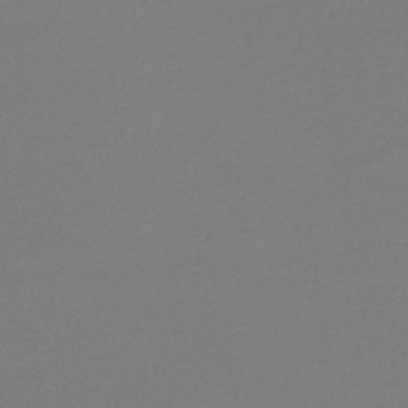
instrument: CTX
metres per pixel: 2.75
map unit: lHb
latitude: -47.4076
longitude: 69.2942
